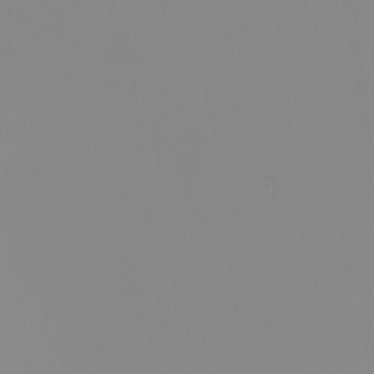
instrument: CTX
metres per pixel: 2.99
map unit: Nhu
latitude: -6.3873
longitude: -84.6302
